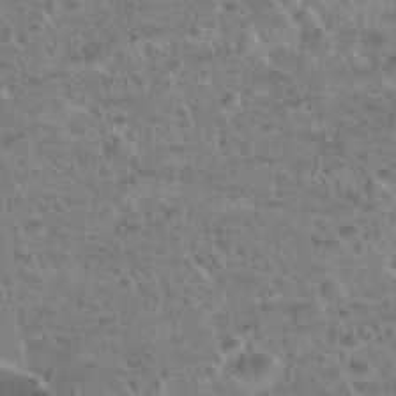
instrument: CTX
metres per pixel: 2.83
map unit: Nhu
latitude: 31.9339
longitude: -51.9528
